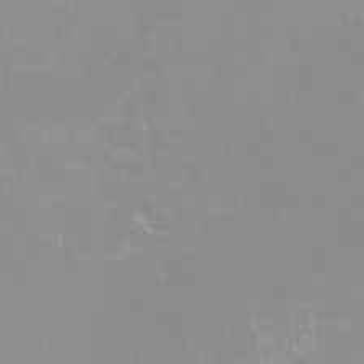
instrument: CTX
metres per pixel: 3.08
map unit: Nhu
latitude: -11.7667
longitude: -40.3278
